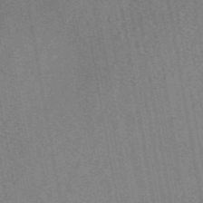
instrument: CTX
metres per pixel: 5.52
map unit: eAb
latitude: 48.3845
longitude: 104.5951
